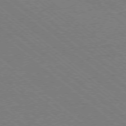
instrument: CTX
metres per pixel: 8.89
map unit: Ap
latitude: -78.1228
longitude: -83.6882
